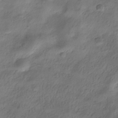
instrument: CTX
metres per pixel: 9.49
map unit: HNhu
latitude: -39.5588
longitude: 102.2173
